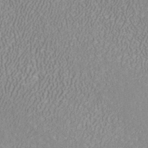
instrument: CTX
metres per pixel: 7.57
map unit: ANa
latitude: 40.1577
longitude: 22.0283
